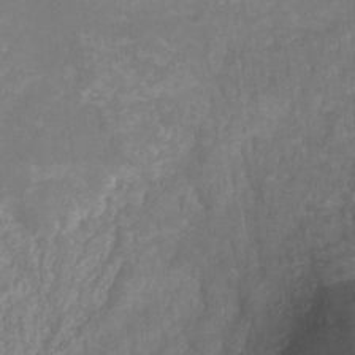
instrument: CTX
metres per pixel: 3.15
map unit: HNhu
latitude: -28.9731
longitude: 73.2754
